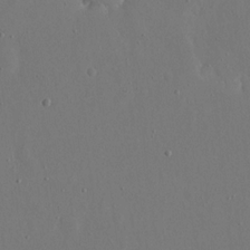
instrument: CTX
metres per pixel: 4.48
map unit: eHh
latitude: 16.4790
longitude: -69.8961
